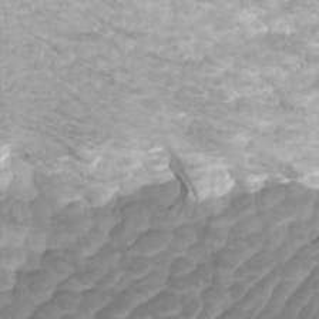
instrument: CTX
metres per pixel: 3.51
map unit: Htu
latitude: -10.1228
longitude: -74.0255
